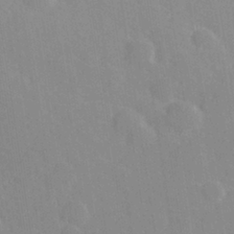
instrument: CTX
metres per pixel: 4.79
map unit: lHvf
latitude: 26.9514
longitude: 143.7288
